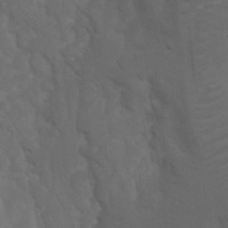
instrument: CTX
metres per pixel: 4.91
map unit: Nhu
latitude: 8.4223
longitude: -24.4601
